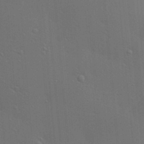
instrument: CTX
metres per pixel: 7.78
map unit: lAa
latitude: 18.6112
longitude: -139.2537
